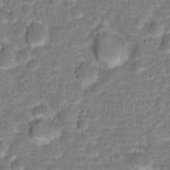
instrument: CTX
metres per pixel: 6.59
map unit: Hto
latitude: 15.3860
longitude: -38.7435
